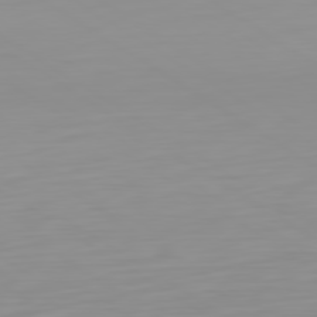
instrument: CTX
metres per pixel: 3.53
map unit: Ap
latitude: -80.1606
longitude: -59.0270
